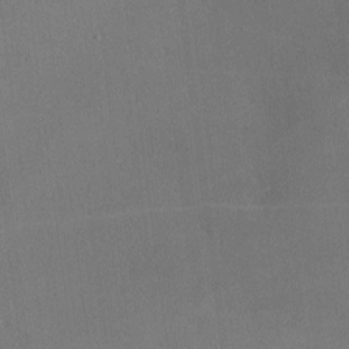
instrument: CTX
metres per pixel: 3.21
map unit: lHvf
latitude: -9.2754
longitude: -100.6868
